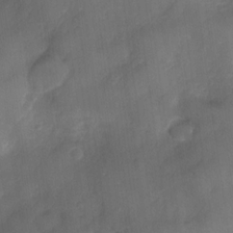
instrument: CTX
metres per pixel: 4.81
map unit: Nve
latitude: -26.5006
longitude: -148.1767
